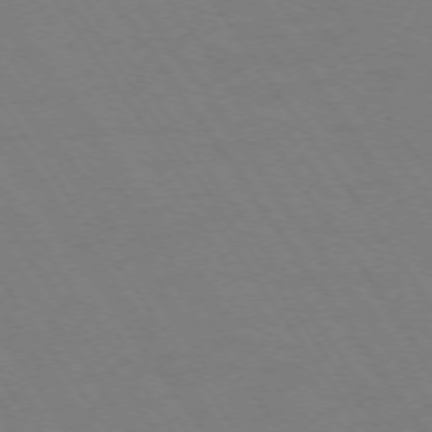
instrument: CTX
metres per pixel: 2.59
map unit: Ap
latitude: -74.1795
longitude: -70.5357
